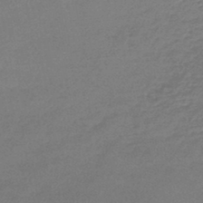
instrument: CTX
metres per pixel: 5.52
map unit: lHb
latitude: -45.4643
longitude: 63.2942
